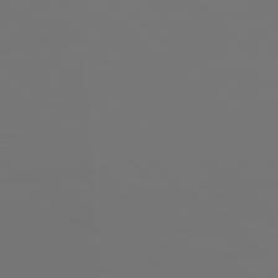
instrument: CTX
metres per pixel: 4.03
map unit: Hpe
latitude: 78.2523
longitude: 177.2565
